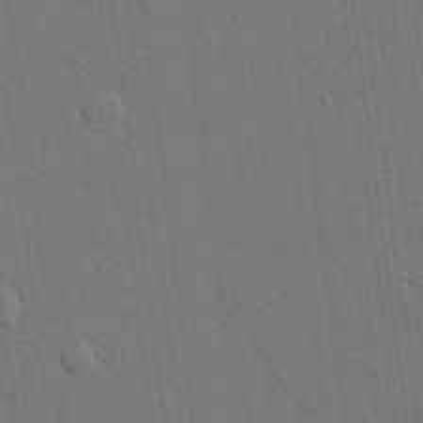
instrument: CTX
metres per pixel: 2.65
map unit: eHh
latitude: 15.6883
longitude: -68.9703
